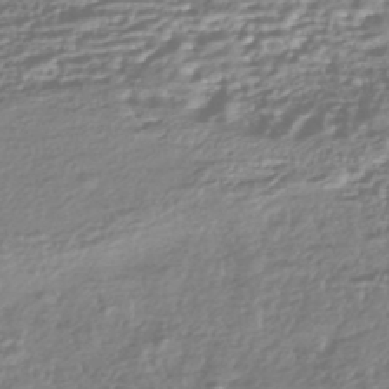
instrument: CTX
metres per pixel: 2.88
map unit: HNhu
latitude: -44.2928
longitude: 98.0472
